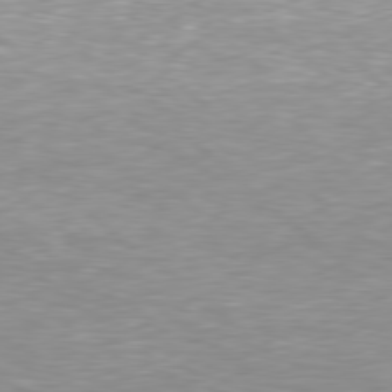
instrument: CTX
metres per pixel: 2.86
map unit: Hpe
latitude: 78.2523
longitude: -148.7246
